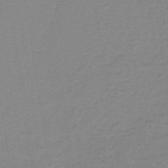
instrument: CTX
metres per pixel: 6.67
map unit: lHb
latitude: -41.3321
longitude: 64.0094
